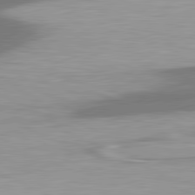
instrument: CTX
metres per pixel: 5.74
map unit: lApd
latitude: 81.6316
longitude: 175.6154
